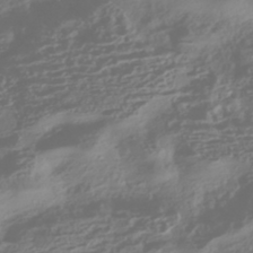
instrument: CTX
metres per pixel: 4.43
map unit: HNhu
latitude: -42.8596
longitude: 104.1039
